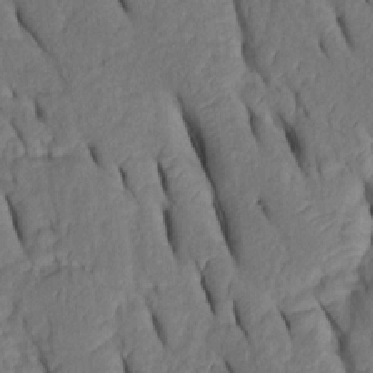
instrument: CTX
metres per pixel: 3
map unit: Htu
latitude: 0.3656
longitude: 149.7856
